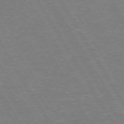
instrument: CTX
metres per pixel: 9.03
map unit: Hpe
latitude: 72.9325
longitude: -123.3860
